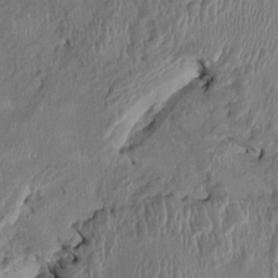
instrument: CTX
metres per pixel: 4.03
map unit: HNhu
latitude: 0.9891
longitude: -6.7624
